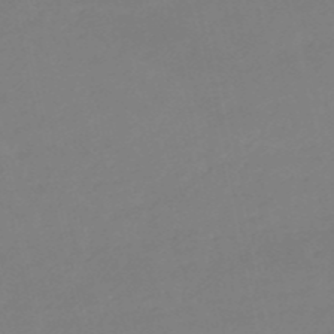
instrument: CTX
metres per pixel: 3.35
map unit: eHh
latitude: -52.6896
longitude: -25.2348
